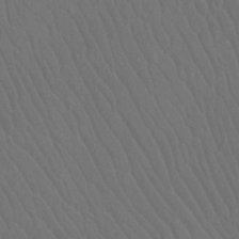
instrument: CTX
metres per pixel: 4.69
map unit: Htu
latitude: -11.8611
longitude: -73.4993
